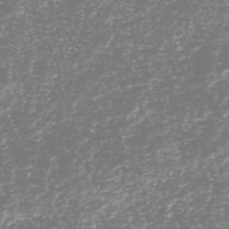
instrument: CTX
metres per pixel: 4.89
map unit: HNhu
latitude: -48.6708
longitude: 29.3699
